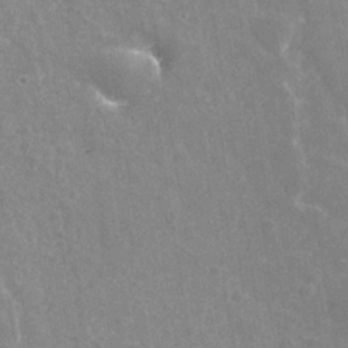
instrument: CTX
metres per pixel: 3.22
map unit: Nhe
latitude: -36.0850
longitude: -92.8191
